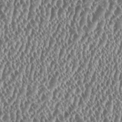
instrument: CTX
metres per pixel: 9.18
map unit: HNhu
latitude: 0.2333
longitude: 0.1228
